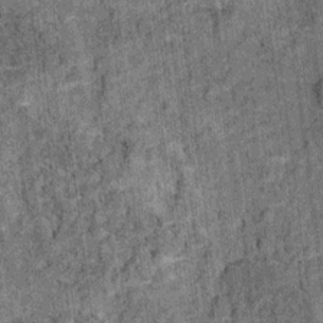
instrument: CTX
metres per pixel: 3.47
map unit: Ht
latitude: 8.2523
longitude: -37.7638
